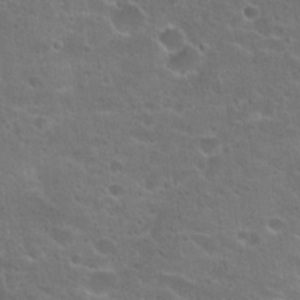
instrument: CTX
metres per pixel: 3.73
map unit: Hto
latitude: 23.1025
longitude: -44.4034
